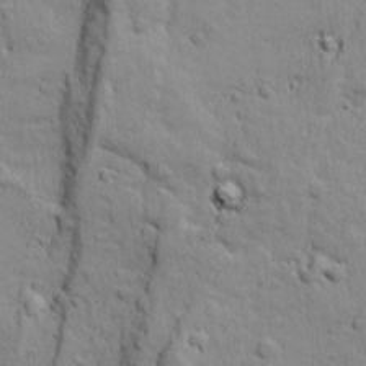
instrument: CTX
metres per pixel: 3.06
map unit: Ave
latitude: 18.3089
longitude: -132.6491
